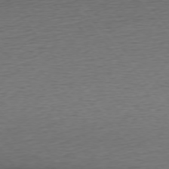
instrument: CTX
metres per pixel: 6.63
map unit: Ap
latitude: -75.9178
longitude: -88.8758
